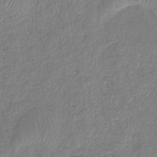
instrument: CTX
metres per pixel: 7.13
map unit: eHb
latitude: -40.9919
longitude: 79.2754
